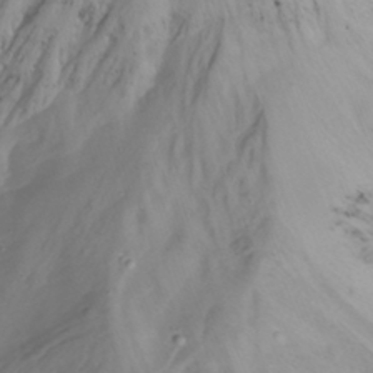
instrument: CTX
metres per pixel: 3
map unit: Nhu
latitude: -13.9367
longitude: -60.0444
